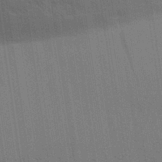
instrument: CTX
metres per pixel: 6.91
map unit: Aa
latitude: 31.7450
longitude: -139.8016
